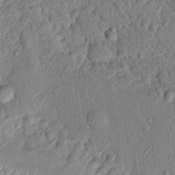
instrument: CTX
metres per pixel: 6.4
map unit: eHh
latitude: 25.1025
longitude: -78.7435
